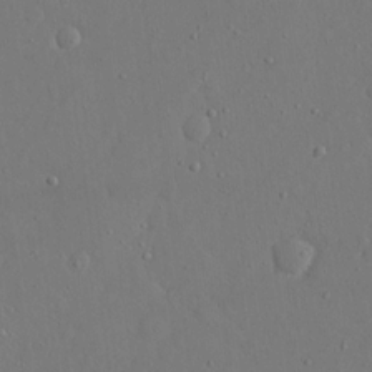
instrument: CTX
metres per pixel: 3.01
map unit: eHh
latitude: 16.6113
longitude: -70.9136
